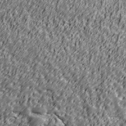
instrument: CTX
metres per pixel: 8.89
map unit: Ave
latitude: 41.4615
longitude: -113.3670
